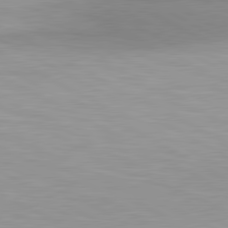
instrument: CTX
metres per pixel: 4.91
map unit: lApd
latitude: 80.7435
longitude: 158.0472
